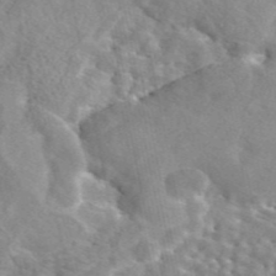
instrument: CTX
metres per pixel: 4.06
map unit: eAb
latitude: 44.8947
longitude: 111.9556
